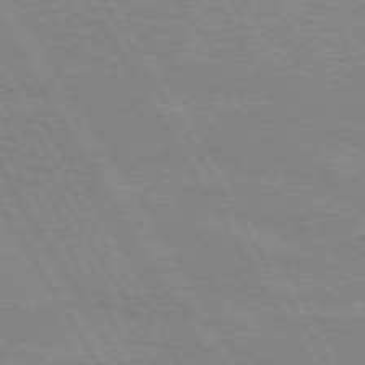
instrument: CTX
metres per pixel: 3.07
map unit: lApd
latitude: 72.2712
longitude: -56.3089
